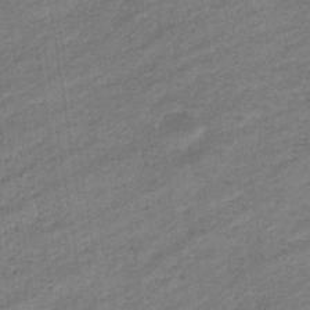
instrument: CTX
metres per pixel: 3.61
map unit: eHb
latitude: -36.9730
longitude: 77.9745
